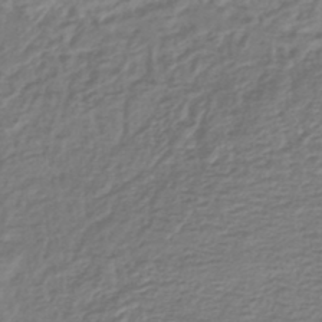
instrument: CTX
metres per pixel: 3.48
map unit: lHb
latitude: -41.5966
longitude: 70.1795
